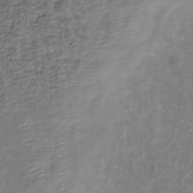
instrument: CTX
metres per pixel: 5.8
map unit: Nhu
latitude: -38.9542
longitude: -81.3671
